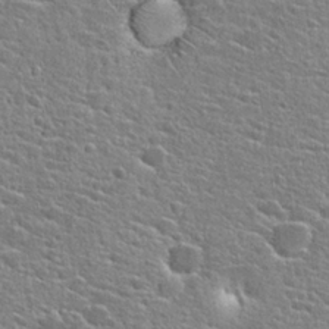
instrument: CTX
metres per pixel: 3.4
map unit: Hto
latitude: 24.1388
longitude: -44.5357
